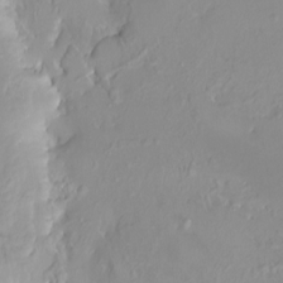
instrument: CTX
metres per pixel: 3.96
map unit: HNhu
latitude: 3.7071
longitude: 7.7477
